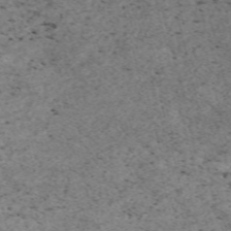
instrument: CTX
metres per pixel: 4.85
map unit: Nve
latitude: -58.7085
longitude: 65.9745
